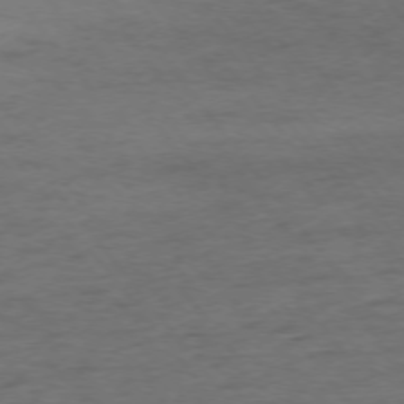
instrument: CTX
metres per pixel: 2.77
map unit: Ap
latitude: -75.8990
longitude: -84.7435
